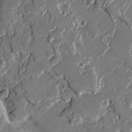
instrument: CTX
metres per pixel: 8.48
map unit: lAvf
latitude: -0.6519
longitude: -109.2914
